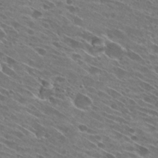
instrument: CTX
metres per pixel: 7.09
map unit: Hto
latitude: 28.8758
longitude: -43.6883
